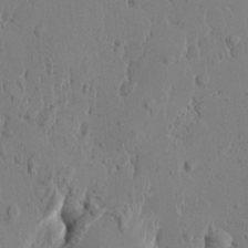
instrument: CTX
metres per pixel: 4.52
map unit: Htu
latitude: -0.9920
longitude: -177.0647
